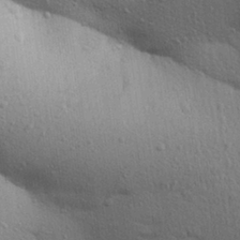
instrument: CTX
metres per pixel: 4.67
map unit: Aa
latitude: 29.8205
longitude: -147.4427
